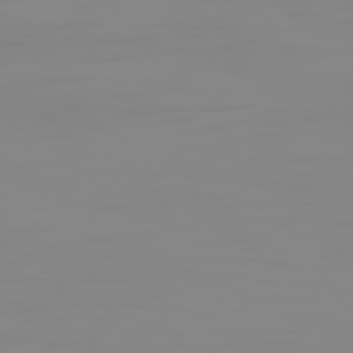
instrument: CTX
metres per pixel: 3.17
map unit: Hpe
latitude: 74.9892
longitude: -128.6868
